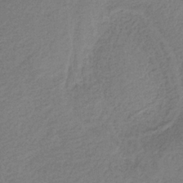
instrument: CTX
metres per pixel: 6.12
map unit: HNb
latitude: -36.1983
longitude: 56.8786
